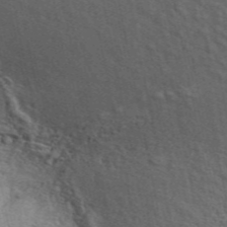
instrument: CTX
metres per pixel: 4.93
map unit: ANa
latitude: 48.2900
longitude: -75.7828
